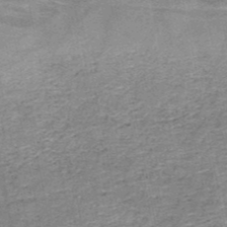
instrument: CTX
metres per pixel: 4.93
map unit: HNb
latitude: -49.6155
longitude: -49.6505
